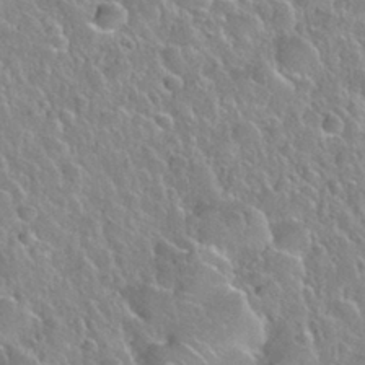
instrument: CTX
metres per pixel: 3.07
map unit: Nhu
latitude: 28.4034
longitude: -54.1956
